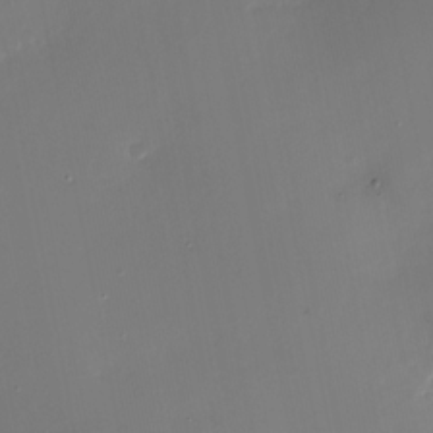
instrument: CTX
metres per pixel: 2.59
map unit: Nhu
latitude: -27.3320
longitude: -73.0837
